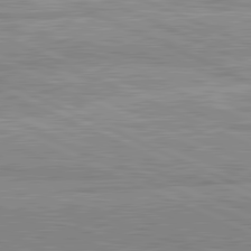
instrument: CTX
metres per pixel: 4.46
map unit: lApd
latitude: 81.7072
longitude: -167.6693
